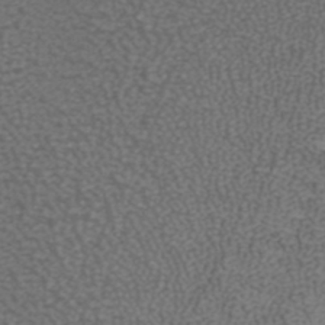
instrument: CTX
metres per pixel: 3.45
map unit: ANa
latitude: 38.6112
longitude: 23.2376
